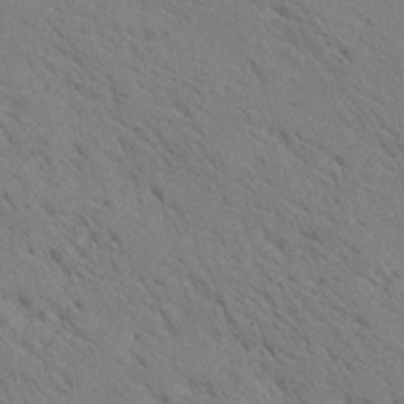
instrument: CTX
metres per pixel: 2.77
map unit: Ave
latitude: 20.9892
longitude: -139.6694
